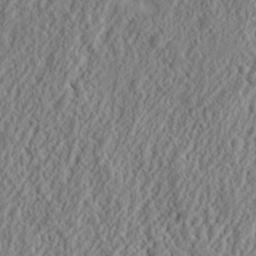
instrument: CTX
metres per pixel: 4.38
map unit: Nhu
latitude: 13.1970
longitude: -73.1215
